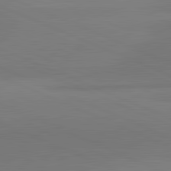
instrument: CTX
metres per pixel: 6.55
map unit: lApd
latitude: 81.9339
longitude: 150.6518
